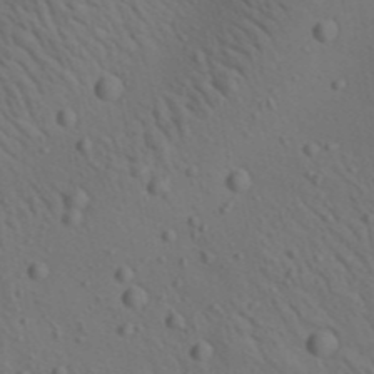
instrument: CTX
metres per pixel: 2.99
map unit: lAa
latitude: 22.5924
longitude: -138.5546
